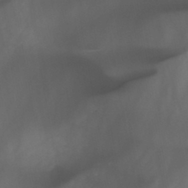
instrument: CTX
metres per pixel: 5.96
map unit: HNb
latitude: -44.6519
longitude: -43.6883
